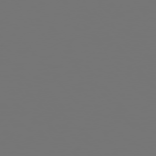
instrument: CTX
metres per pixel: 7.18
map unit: Hpe
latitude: 75.3293
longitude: -124.7246
